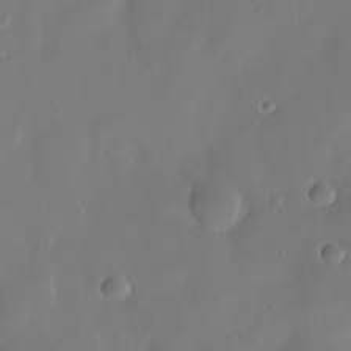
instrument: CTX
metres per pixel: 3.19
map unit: Nhe
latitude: -35.3888
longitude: -131.5183
